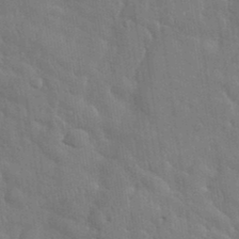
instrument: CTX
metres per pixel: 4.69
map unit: eHh
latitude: 35.6127
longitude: -61.1781
